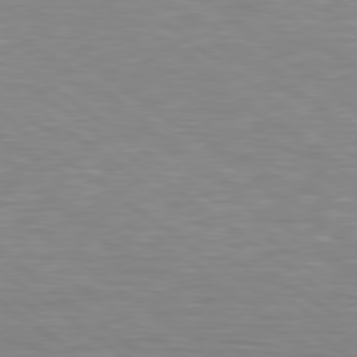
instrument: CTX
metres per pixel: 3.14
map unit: lApd
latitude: 79.1403
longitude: -89.9528
